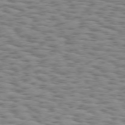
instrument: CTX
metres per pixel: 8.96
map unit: Hpe
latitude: 73.8206
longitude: -132.7246
